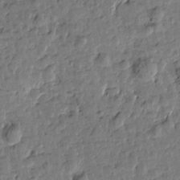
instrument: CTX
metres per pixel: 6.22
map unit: Htu
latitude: 0.4790
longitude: -179.3671
